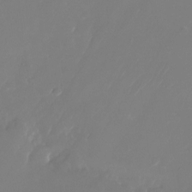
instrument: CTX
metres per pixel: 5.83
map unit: Nhu
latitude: -24.9353
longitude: -71.7638
